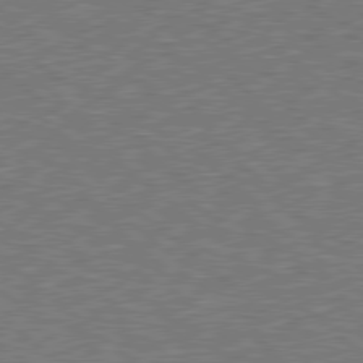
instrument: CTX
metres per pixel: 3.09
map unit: Hpe
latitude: 78.6869
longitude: -169.8772
